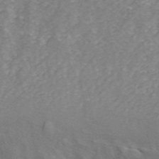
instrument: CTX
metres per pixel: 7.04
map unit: ANa
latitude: 44.9891
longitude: 25.3510
